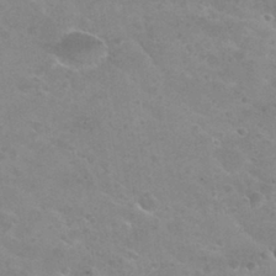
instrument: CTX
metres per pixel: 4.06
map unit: Hto
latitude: 30.1767
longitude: -46.5357
